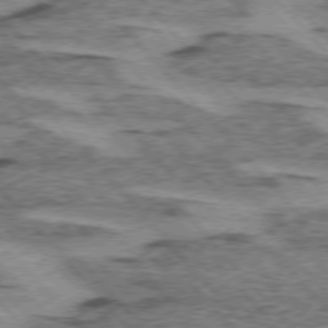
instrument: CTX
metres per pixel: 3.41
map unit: lApd
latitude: 75.0836
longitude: -78.3468
